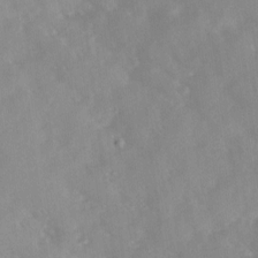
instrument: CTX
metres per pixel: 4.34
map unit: Ave
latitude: 10.9703
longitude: -102.5357
